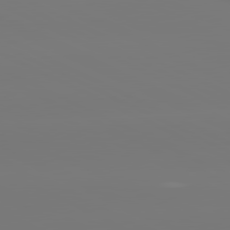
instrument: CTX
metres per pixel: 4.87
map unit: lApd
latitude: 80.9514
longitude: -148.7246
